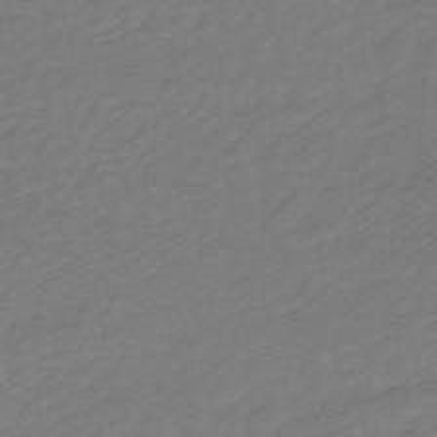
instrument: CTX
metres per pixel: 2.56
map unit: lHb
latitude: -43.1998
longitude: 70.2929
